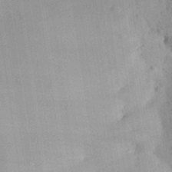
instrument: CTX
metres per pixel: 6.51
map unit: Aa
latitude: 29.3481
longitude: -145.1781
